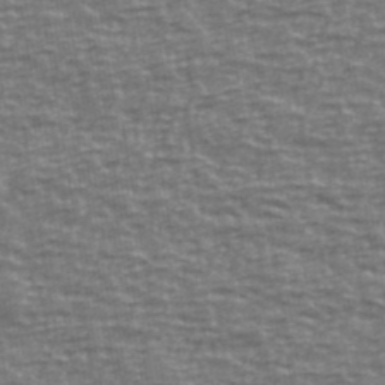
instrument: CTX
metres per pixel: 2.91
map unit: Ave
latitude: 40.8569
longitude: -113.7827
